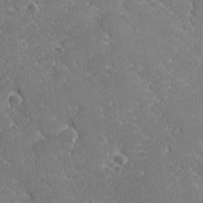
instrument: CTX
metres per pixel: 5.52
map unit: lHvf
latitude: 27.0648
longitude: 141.4832
